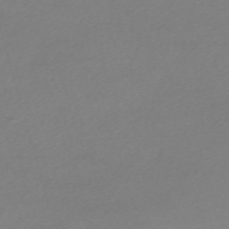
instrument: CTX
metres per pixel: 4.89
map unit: eHh
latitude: -61.5588
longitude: 52.7085
